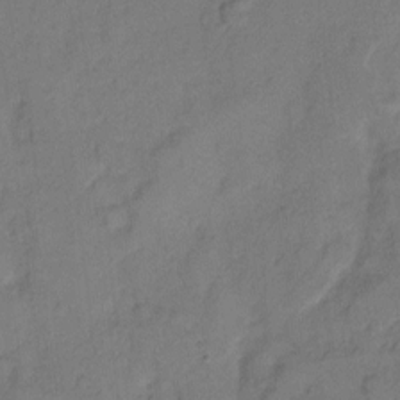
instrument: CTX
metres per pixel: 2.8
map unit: Hto
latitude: 7.5749
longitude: -61.8394
